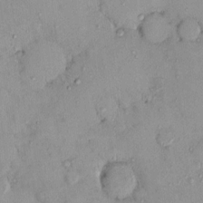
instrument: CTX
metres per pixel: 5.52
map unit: eHh
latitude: -0.0472
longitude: 16.8030
